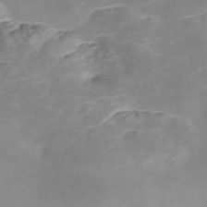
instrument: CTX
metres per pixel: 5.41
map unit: Nve
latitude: -57.8233
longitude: 59.4454
